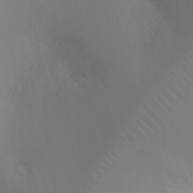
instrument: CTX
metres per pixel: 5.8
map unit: Ht
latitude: -4.6140
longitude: -25.1592
